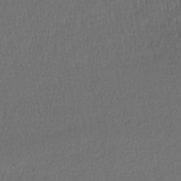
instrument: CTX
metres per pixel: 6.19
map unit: lHb
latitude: -40.3306
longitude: 71.1620
